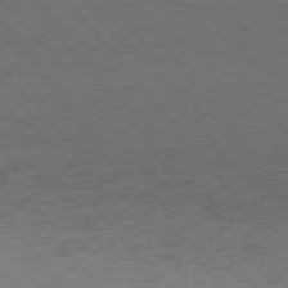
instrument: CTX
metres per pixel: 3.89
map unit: Hpe
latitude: 75.8205
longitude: -144.6679
